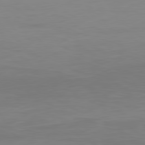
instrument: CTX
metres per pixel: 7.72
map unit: Ap
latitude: -81.3888
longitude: -84.8191
